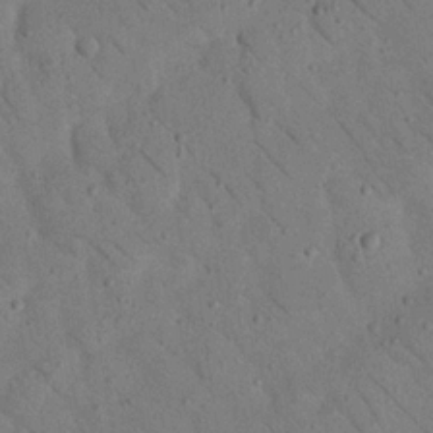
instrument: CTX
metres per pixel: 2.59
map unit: Nhu
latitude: 22.9325
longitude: -74.8002
